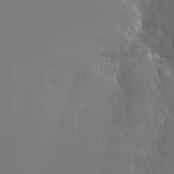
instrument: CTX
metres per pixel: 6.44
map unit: Ht
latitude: -11.8989
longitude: -44.9513
